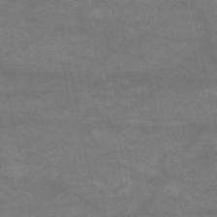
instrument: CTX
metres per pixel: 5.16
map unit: HNb
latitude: -53.8044
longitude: -41.4993
